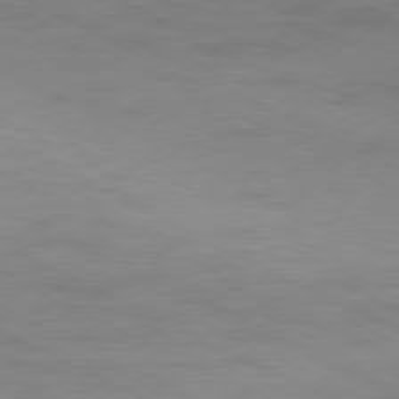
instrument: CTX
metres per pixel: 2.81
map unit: Ap
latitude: -77.8422
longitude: -74.4979
